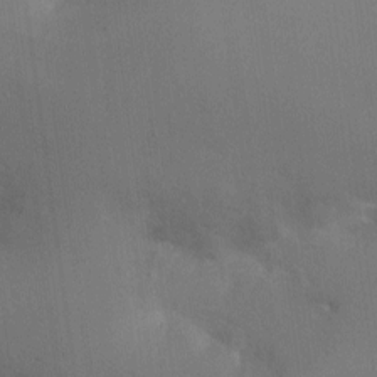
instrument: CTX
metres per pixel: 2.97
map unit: Ht
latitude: -15.1431
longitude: -40.8380
